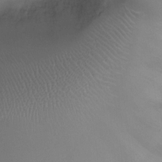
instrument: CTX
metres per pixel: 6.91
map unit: Ht
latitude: -9.9178
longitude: -21.0648
